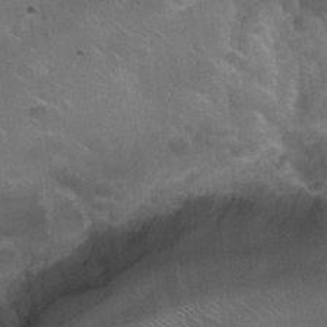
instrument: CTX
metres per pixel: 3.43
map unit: Nhu
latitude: 31.1781
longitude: -54.1200
